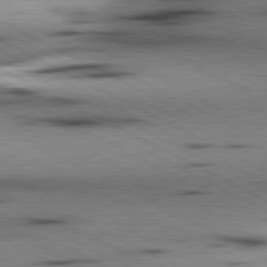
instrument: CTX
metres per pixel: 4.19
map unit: lApd
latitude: 80.5735
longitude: 156.3117
